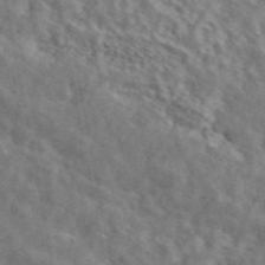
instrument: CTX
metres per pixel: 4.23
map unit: ANa
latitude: 45.1403
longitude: 47.0675
